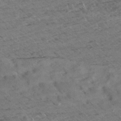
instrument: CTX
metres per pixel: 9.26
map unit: Aa
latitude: 10.1389
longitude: -140.2333
